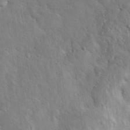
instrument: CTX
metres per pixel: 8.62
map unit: Nhu
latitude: 13.2348
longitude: -27.2726
